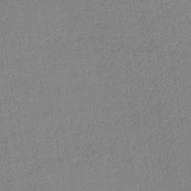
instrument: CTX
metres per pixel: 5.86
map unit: lHb
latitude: -41.8989
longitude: 74.0472
